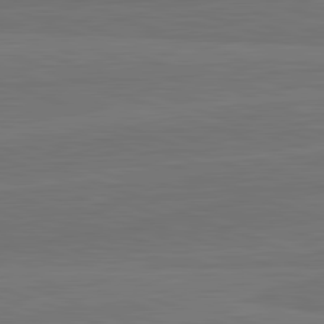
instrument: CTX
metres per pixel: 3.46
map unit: lApd
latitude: 82.6112
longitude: 165.5588
